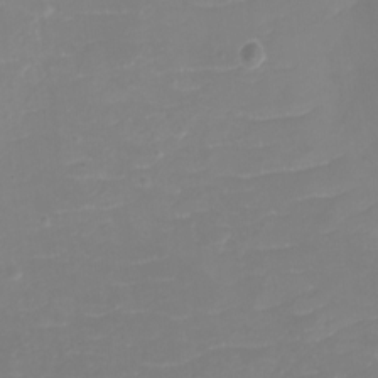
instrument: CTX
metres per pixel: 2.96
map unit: eHh
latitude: -3.6721
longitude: -76.3089
